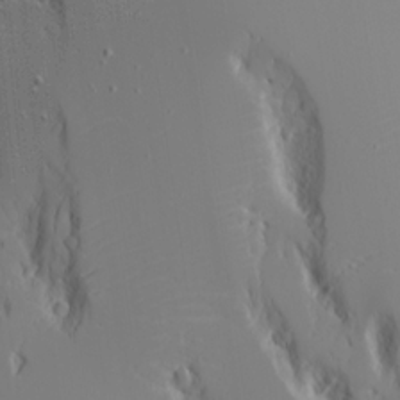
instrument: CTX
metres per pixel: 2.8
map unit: Aa
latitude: 18.5734
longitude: -125.1214
